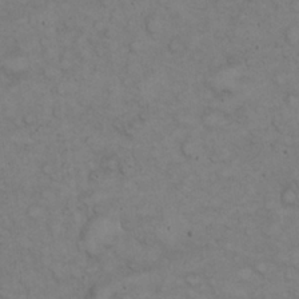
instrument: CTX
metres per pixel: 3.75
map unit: eHh
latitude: 23.0080
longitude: -58.9136
